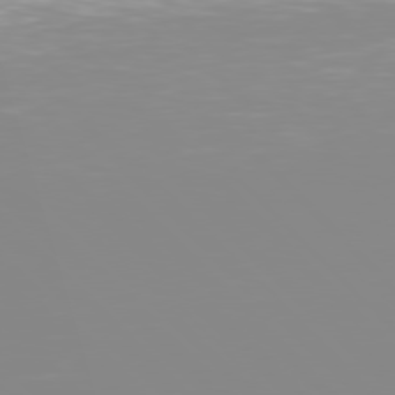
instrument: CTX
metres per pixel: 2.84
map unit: Hpe
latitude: 77.5938
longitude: -161.5182
